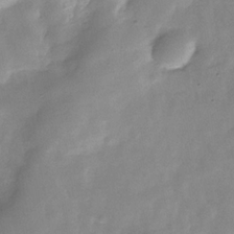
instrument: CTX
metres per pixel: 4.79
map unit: Hve
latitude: -31.2187
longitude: 92.5952
